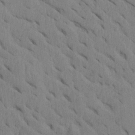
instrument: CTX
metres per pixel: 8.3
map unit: Htu
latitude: -3.6721
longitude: 152.3684
